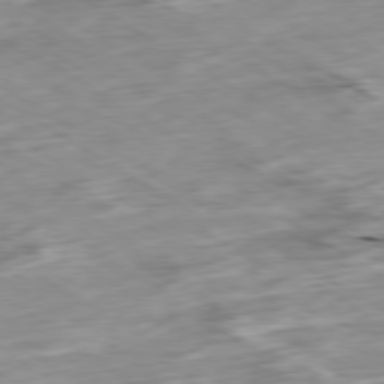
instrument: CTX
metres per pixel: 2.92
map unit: Ap
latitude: -79.9178
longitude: -88.8758
